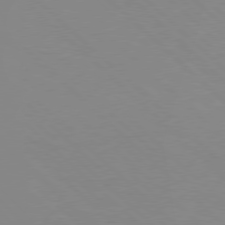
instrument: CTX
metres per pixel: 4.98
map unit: Hpe
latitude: 77.4993
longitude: -161.3104
